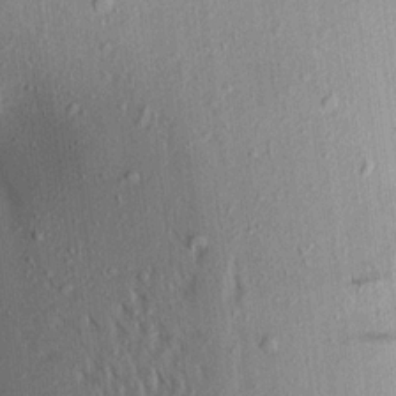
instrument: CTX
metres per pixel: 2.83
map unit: Aa
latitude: 17.0458
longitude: -148.0444
